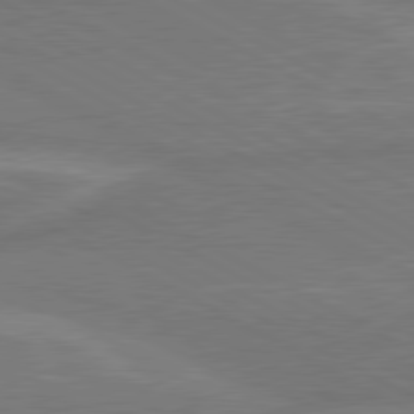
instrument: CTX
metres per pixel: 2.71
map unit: lApd
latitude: 80.4790
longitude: 128.1984
